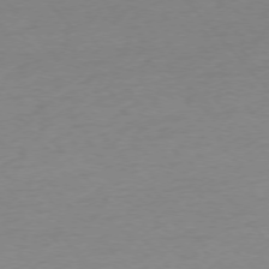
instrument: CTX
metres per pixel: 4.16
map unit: Ap
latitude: -76.3117
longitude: -93.4237
